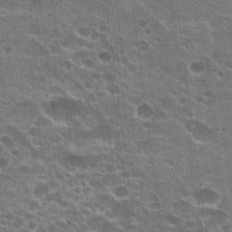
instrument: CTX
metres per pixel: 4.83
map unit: Hto
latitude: 23.1781
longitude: -42.9703
